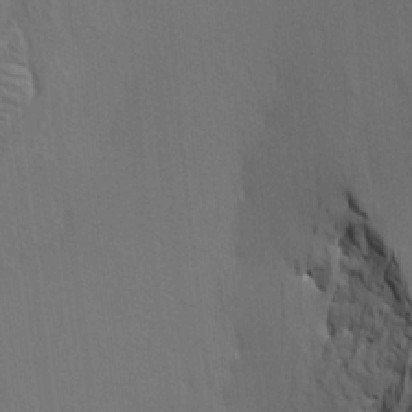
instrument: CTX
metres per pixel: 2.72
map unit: HNhu
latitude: 10.1578
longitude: 23.5210
